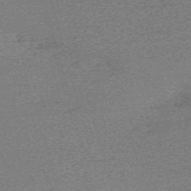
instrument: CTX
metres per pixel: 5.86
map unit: eHh
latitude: -61.2754
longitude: 51.7478
